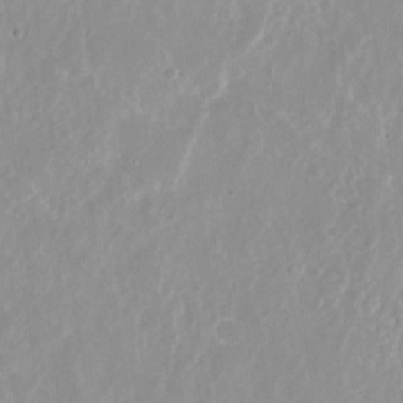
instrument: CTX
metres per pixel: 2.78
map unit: Nhu
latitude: -27.0108
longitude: -60.4979
